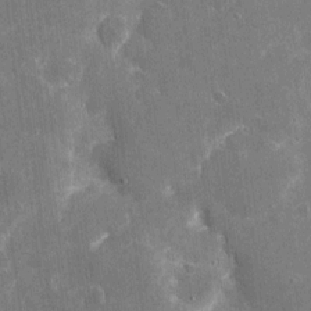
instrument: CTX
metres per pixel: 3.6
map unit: eHh
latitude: 5.6505
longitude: -67.7827
